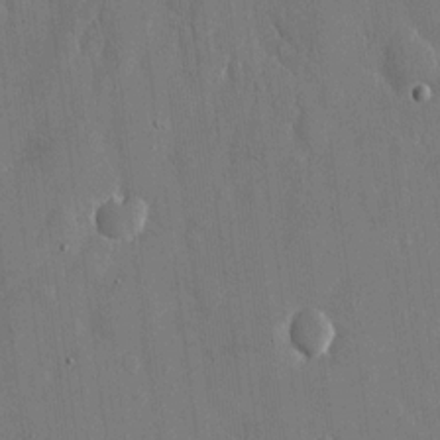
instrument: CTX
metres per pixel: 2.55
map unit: eHh
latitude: 10.3090
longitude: -69.8395
